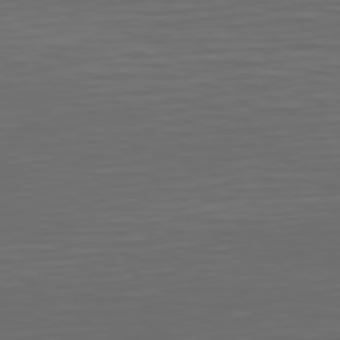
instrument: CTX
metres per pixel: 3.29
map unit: Hpe
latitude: 74.9703
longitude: -126.1956
